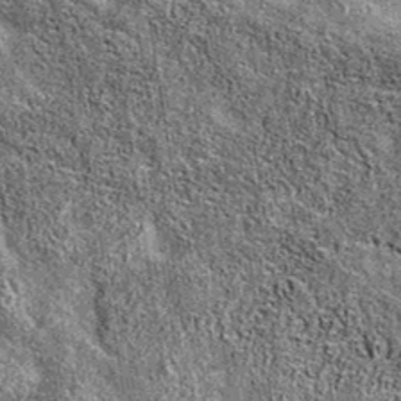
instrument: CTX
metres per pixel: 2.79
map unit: eAb
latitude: 37.3670
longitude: 106.0850
